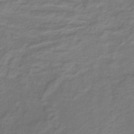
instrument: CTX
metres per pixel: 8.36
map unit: lHb
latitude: -35.9178
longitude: 72.4062
